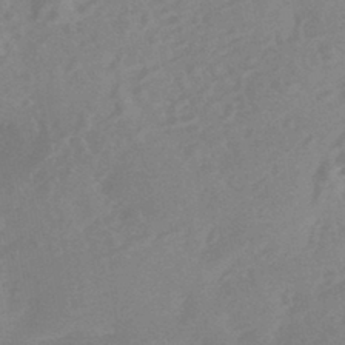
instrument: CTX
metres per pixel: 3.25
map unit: HNhu
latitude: -44.3306
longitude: 91.1998
